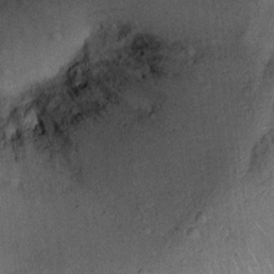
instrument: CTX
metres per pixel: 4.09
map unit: Ht
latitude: 11.1025
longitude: -39.8205
